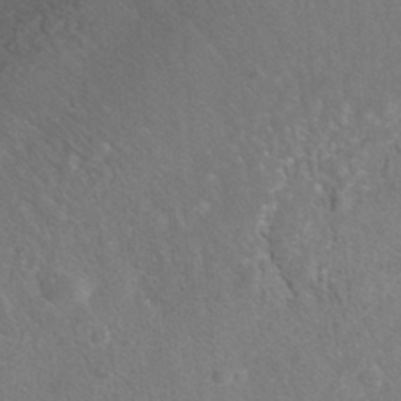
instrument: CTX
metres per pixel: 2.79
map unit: Nhe
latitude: -41.5966
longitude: -111.0459
